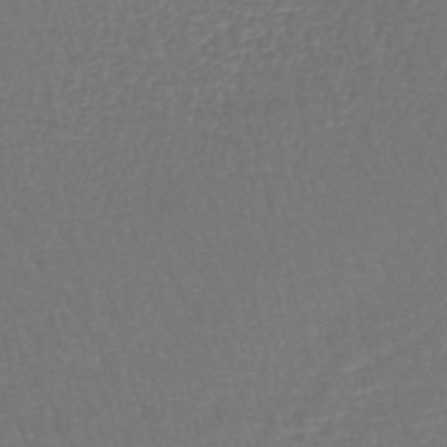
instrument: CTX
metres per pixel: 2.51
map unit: lHb
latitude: -43.0108
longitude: 65.2187
